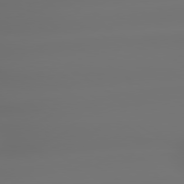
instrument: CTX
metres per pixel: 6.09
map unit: lApd
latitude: 79.3482
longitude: -137.4049
